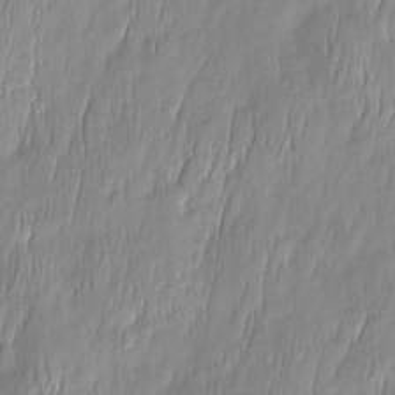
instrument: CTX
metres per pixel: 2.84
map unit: Htu
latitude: -5.9178
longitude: 174.7274
